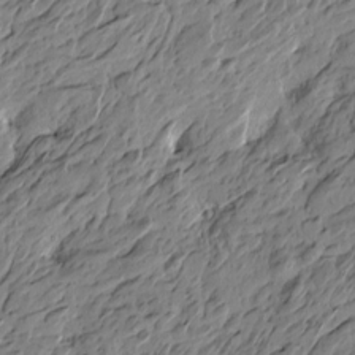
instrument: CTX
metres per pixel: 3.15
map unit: Htu
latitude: -4.8786
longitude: -178.7813
